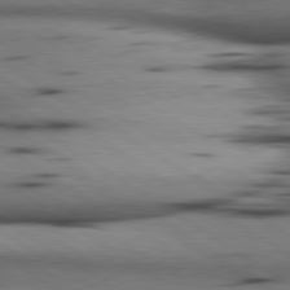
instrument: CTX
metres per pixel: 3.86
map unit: lApd
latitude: 80.2900
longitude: 161.7478
